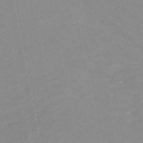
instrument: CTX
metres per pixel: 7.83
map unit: HNb
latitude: -48.2929
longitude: 57.1242
